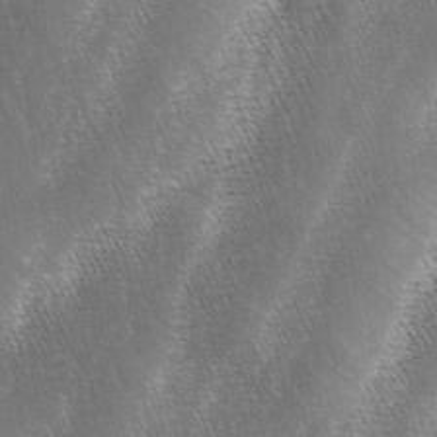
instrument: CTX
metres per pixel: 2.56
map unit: lAa
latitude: -4.3117
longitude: -128.7813
